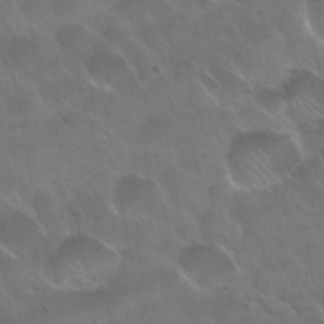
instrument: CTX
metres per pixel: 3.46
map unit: Nhu
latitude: 30.7058
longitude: -55.1781
